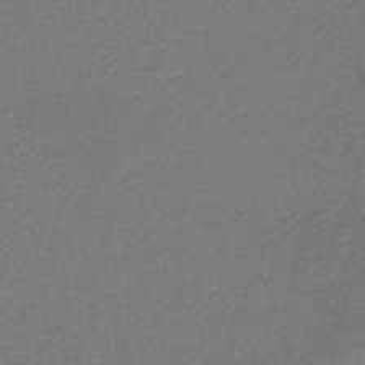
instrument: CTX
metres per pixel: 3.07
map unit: eHb
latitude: -32.2362
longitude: 69.2187
